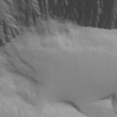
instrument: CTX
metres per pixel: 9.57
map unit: Aa
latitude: 21.8584
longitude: -142.2145
